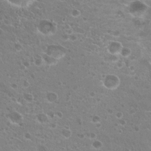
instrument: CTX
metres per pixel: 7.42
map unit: Hto
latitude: 20.7435
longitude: -41.4237
